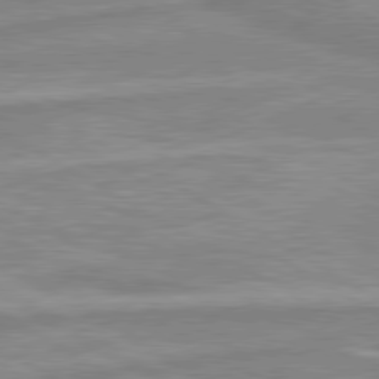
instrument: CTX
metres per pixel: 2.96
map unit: lApd
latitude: 80.0633
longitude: -173.3481
